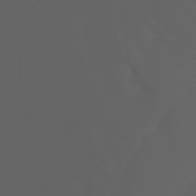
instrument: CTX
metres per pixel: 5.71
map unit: Htu
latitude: -1.2565
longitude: -75.7072
